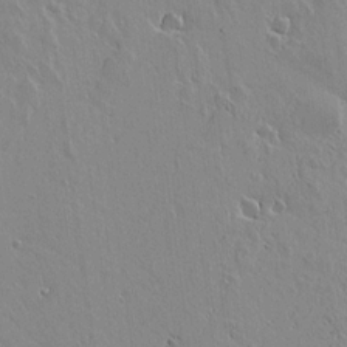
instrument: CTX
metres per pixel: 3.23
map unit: lAvf
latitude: 15.0459
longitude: -125.7260
